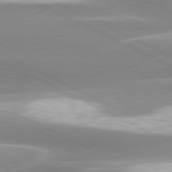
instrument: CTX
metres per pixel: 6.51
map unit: lApd
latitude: 79.9906
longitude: -120.2901
